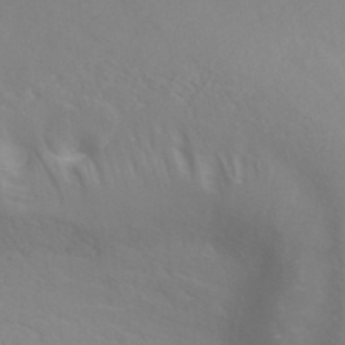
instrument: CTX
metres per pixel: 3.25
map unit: ANa
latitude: 40.7813
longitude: 22.6330
